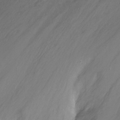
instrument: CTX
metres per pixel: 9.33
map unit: Nhu
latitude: -9.2187
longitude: -43.6505
